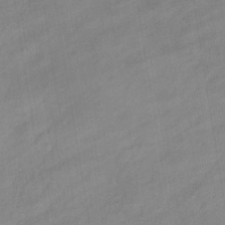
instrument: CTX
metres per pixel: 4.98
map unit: eHb
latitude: -37.1809
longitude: 79.5777
